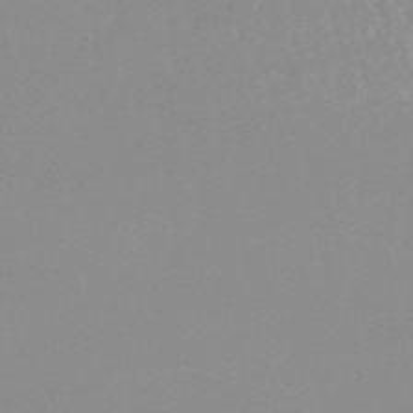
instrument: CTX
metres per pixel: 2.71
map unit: lHb
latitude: -48.0283
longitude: 72.0283
